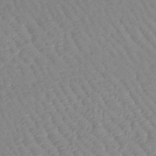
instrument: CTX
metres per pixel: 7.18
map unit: lHb
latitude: -44.1039
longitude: 80.0472
